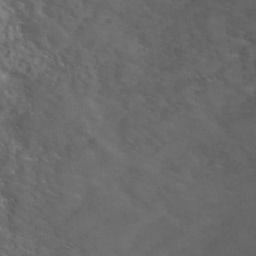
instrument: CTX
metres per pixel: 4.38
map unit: Nhu
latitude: 20.0255
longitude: -31.3104
